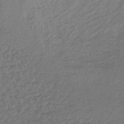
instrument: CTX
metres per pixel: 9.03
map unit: lHb
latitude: -43.7855
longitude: 79.5021
